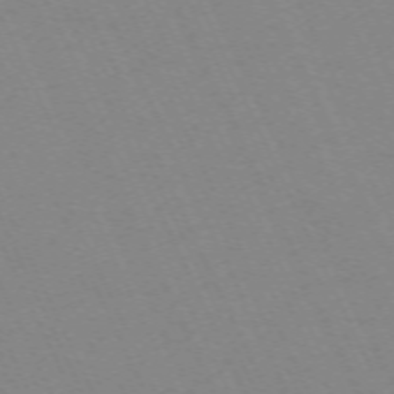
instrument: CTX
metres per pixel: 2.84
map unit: Hpe
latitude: -70.5952
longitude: 15.9745
